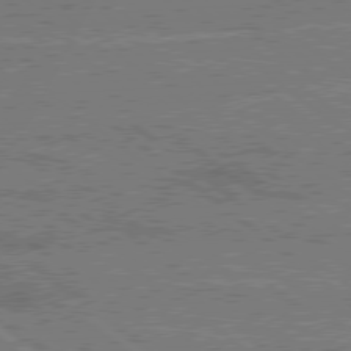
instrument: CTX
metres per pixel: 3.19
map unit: Hpe
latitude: 78.3468
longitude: -160.9325
